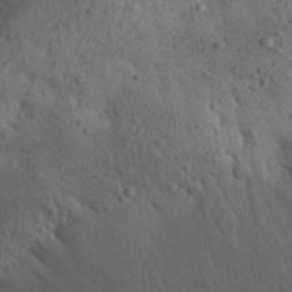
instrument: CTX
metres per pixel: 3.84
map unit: Aa
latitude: 30.2334
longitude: -145.0836
